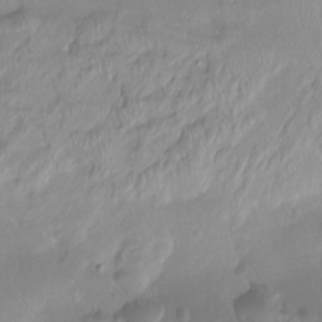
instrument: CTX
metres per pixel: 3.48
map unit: Ht
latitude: -14.8975
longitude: -44.3089
